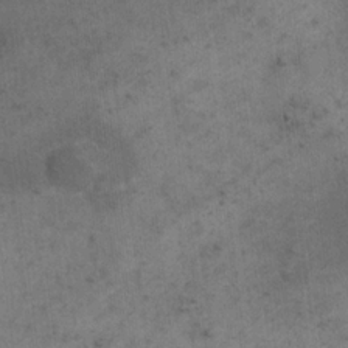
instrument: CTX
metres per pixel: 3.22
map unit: eHh
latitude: 19.3670
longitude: -63.4805
